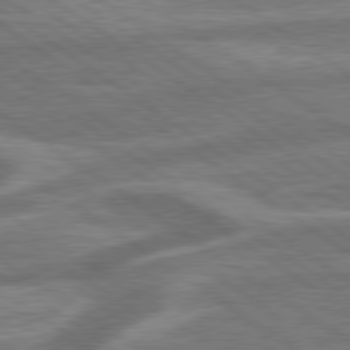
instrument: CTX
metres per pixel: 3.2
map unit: lApd
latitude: 79.4427
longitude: -171.8016
